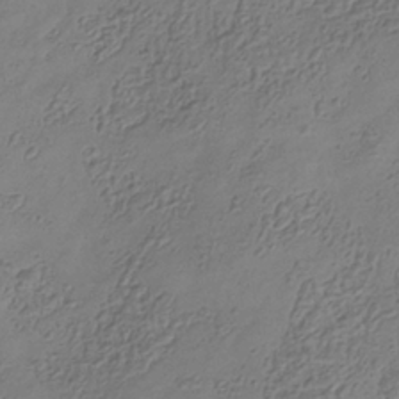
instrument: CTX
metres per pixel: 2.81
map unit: Hve
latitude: -34.9164
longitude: 89.4265
